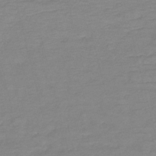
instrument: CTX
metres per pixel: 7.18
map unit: lHb
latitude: -40.7652
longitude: 76.1417
